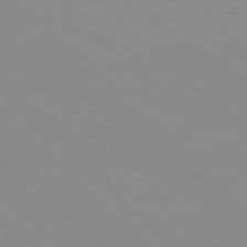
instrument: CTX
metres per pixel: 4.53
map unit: Hpe
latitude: 77.4615
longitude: -160.9136
